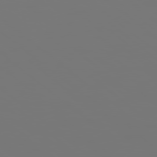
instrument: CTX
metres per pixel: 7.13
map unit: Hpe
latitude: 78.4412
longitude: 174.1605
